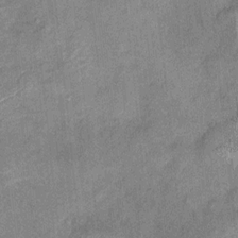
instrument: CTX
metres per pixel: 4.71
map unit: Ht
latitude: 9.0836
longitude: -37.9717
